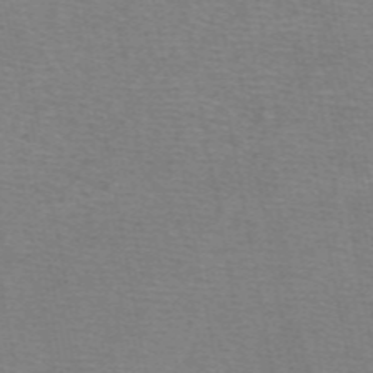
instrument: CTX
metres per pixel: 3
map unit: eAb
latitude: 50.2522
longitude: 105.1620
